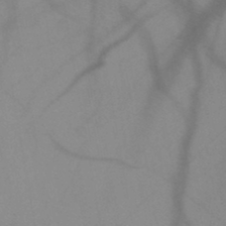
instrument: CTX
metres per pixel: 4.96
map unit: HNb
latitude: -45.5588
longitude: -41.0458
